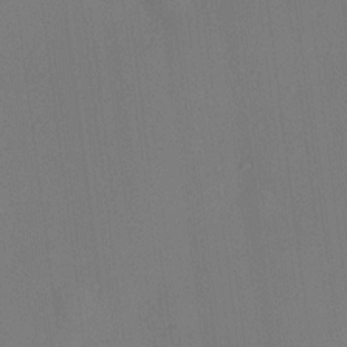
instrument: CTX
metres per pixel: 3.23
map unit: HNhu
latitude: 13.6505
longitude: 13.4832
